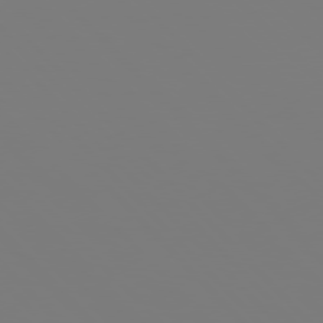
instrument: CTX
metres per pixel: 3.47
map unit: Hpe
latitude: 76.8758
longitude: -161.5371
